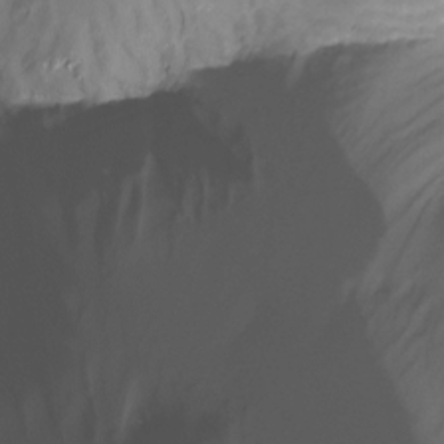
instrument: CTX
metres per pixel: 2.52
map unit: Nhu
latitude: -14.8030
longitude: -53.5560
